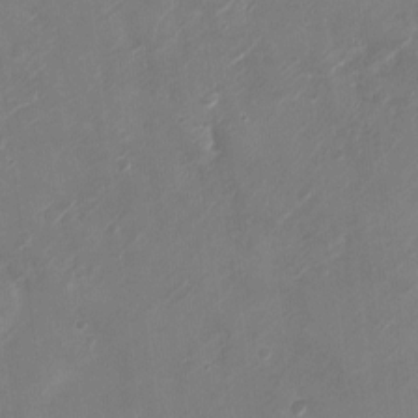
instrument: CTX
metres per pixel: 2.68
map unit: Ht
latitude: -3.2186
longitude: -20.1956
